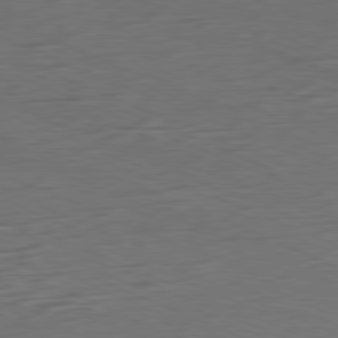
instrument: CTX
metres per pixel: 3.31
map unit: Ap
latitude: -81.2754
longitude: -58.9136
